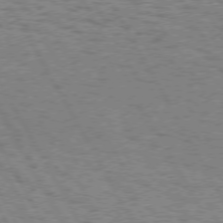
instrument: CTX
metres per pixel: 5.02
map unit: Hpe
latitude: 73.9339
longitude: -134.9891
